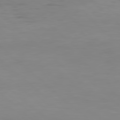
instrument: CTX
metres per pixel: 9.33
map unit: Hpe
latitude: 77.8394
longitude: -124.8569
